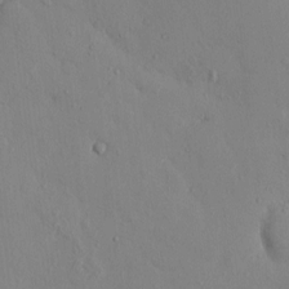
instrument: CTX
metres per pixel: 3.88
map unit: eHh
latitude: 0.1011
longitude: 16.0661
